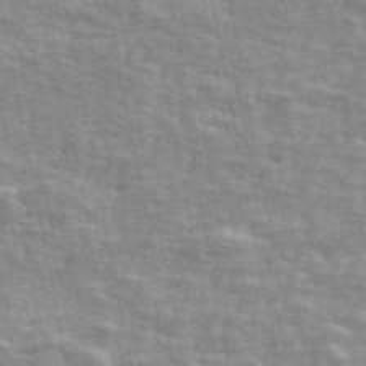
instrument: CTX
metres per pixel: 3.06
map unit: ANa
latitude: 48.1011
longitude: -81.9150
